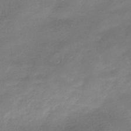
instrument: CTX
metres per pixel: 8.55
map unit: HNhu
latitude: -39.9745
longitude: 95.3887
